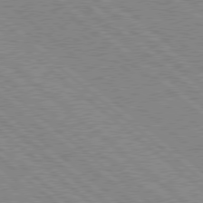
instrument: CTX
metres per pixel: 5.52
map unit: Hpe
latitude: 78.2523
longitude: -160.1389
